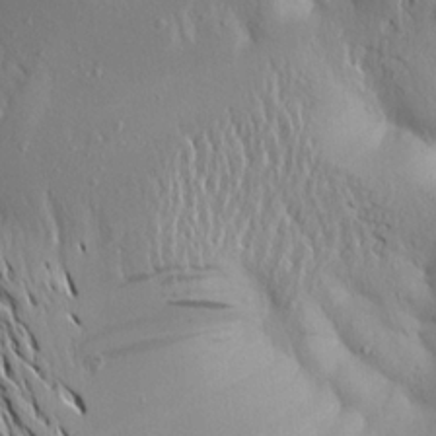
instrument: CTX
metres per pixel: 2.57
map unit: Aa
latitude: 19.9528
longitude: -148.2711
